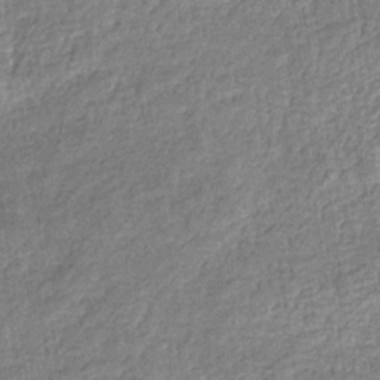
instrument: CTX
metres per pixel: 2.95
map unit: eHb
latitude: -32.5196
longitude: 74.3496
